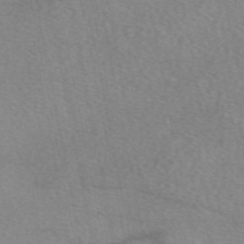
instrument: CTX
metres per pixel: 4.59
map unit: eAb
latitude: 48.8569
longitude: 111.5399
